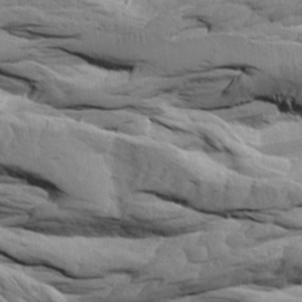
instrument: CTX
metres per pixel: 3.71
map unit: Aa
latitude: 8.5924
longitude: -131.2726
